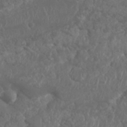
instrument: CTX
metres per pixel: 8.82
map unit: Nhu
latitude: 26.1578
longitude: -61.8394
